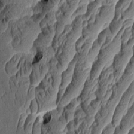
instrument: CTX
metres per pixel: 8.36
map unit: Aa
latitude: 8.9514
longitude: -131.8017
